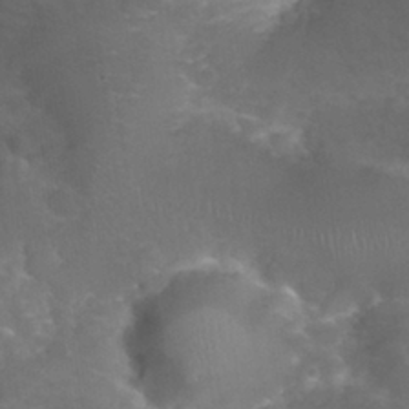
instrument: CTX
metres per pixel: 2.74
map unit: Nhu
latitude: 29.5749
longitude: -51.2726
